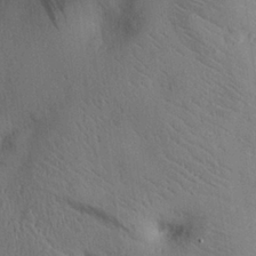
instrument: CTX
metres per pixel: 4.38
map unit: eHh
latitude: 25.7449
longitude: -76.7246
